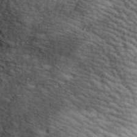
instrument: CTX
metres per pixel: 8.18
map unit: eHh
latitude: 37.7261
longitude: -80.1578
